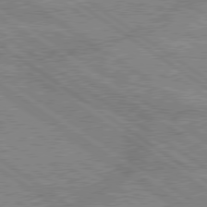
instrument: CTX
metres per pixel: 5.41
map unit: lApd
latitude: 79.1781
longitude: -157.8205
